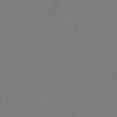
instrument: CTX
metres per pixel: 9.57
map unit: eHh
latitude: 18.3845
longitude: -67.7071
